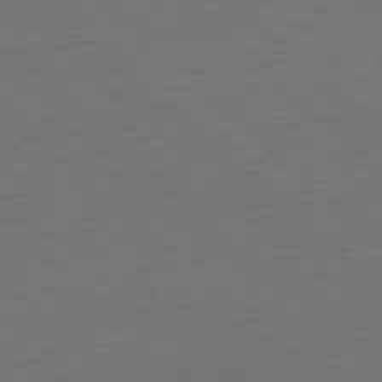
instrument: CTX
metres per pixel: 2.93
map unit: Ap
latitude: -80.1039
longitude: -55.1592
